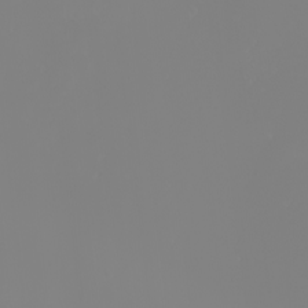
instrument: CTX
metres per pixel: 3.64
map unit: Nhu
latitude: -4.2550
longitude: -89.9151
